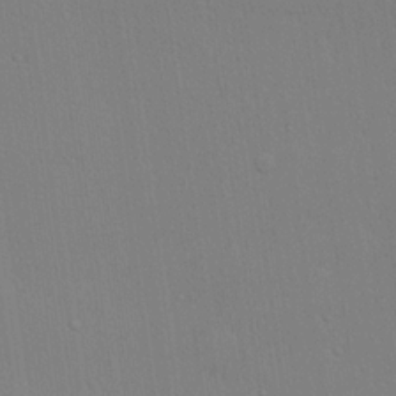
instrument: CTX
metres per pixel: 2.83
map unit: lHvf
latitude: 20.9514
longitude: 142.5384
